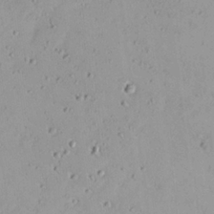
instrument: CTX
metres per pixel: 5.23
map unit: Nhu
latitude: 21.4427
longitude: -70.7057
